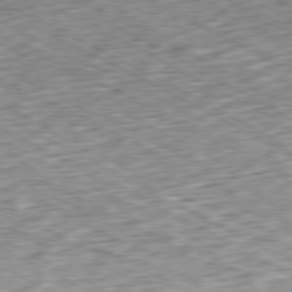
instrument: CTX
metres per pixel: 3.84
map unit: Ap
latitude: -79.7666
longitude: -67.7071
